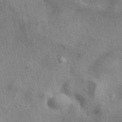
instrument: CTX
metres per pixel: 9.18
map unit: eAb
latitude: 41.4993
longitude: 103.7856
